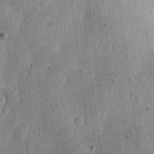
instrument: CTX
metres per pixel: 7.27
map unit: eHh
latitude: 11.5560
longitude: -73.9339
